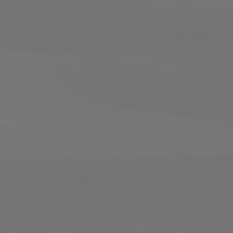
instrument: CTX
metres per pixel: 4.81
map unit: lApd
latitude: 82.0444
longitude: 154.8597
